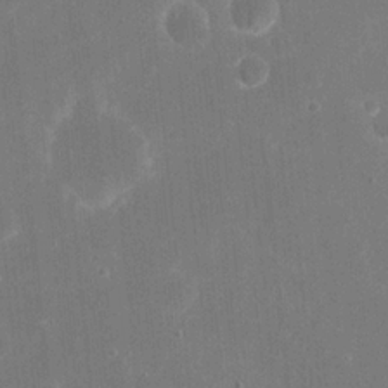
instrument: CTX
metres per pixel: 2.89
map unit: eHh
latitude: 20.6869
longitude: -68.1578
